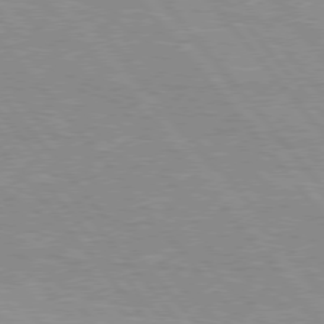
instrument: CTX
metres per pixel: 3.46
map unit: Hpe
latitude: 76.1200
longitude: -157.0647
